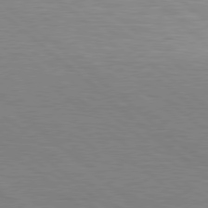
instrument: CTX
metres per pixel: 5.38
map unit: lApd
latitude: 78.4601
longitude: -49.6883
